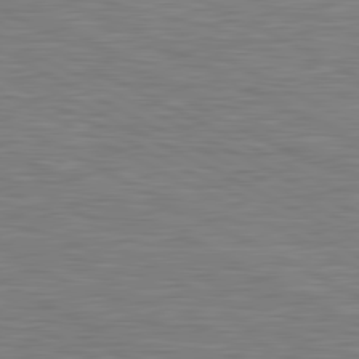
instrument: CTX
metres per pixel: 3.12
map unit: lApd
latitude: 81.2348
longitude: -168.4223
